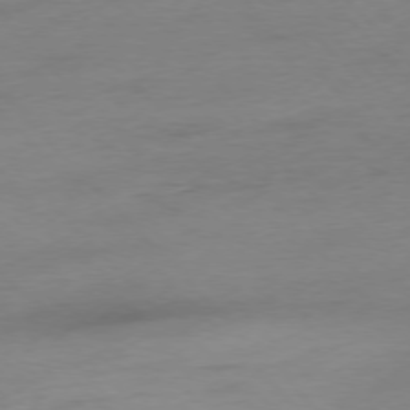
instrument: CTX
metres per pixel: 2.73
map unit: Hpe
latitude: -77.1053
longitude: -14.4034
